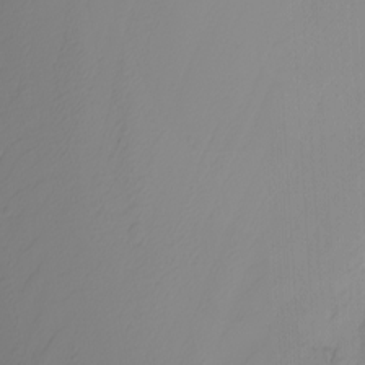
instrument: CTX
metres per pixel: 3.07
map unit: Nhu
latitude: -4.6140
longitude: -93.9906
